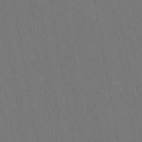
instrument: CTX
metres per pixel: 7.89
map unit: lHb
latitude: -47.9745
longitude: 73.1998
